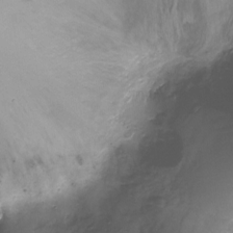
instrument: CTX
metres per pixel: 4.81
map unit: Nhu
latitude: -17.8801
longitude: -46.1578
